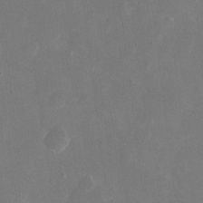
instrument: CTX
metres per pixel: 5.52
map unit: eHh
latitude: 9.8206
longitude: -69.3671
